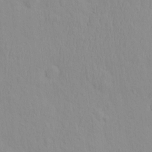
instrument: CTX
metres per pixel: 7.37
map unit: eHh
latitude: -1.8990
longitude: 19.2376
